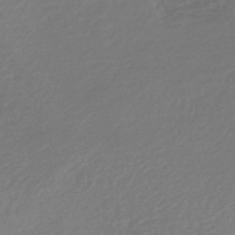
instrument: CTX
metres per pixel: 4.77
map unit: HNb
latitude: -47.4832
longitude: 58.0094
